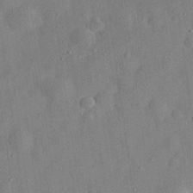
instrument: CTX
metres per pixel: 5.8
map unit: eHh
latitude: 30.1200
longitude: -75.1592
